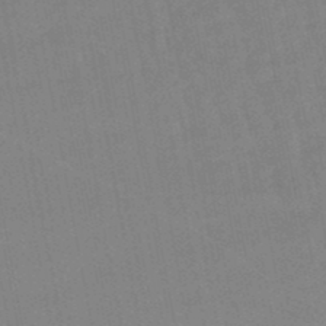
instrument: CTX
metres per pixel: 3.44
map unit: lHb
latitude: -49.2187
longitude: 75.5588
